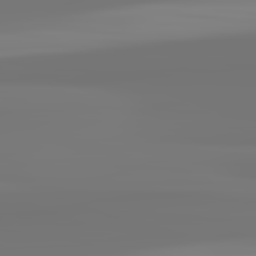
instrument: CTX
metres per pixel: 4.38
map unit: lApd
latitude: 82.3656
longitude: 171.5399
